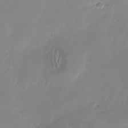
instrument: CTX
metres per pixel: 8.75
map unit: Nhu
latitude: -27.0864
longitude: -60.9891
